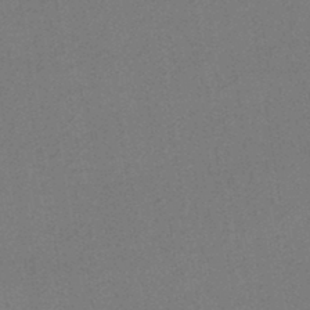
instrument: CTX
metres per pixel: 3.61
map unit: HNhu
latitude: -44.7463
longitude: 90.8030
